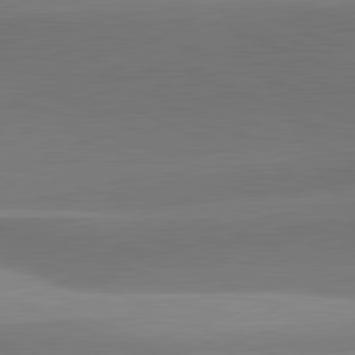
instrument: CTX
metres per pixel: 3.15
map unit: lApd
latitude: 81.9339
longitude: 142.9352
